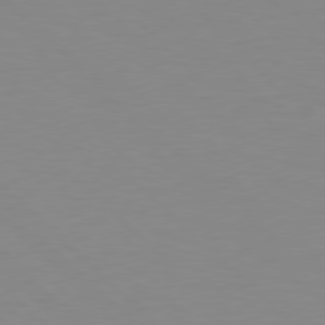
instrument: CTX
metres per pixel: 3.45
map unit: Hpe
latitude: 78.2712
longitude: -164.2334
